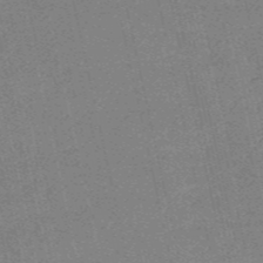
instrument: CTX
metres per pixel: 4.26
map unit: HNb
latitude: -54.4062
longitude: -40.3656
